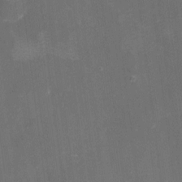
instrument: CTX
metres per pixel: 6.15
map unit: eHh
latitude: 4.0822
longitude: -69.4049
